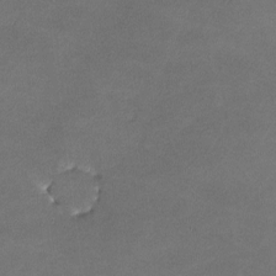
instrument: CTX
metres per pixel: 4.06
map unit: lHvf
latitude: -11.3132
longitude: -103.1403
